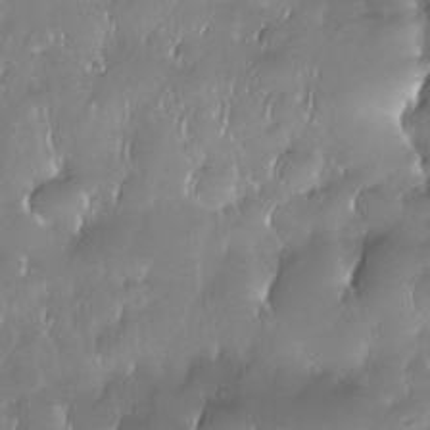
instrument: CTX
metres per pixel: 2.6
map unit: Nhe
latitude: -30.7274
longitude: -140.6301
